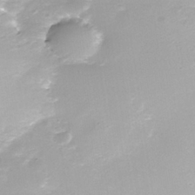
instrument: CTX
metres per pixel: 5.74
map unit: Nhe
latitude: -39.1620
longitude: -116.8002
